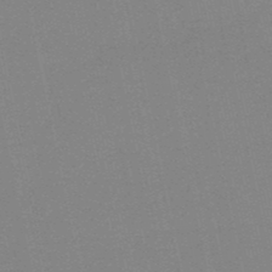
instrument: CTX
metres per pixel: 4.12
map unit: HNb
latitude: -49.2565
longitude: -52.4223
